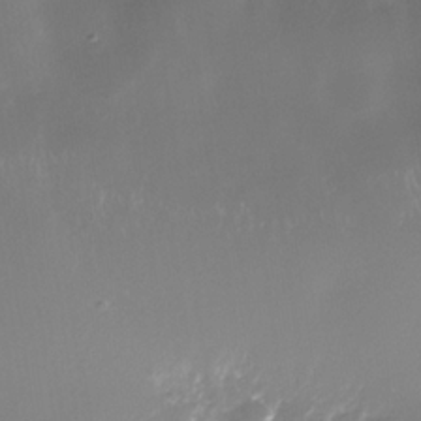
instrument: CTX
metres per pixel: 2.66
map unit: Nhe
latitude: -35.4643
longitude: -91.8961
